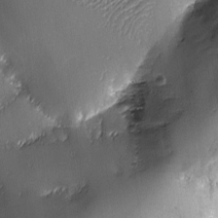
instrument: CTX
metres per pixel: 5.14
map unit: Ave
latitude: -6.8408
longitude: -119.9528
